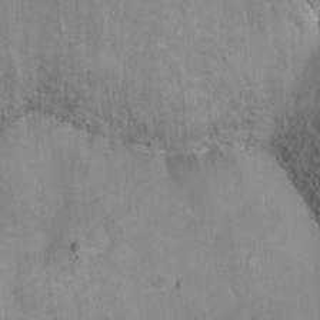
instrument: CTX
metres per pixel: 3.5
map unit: Ht
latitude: -0.0283
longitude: -34.9513
